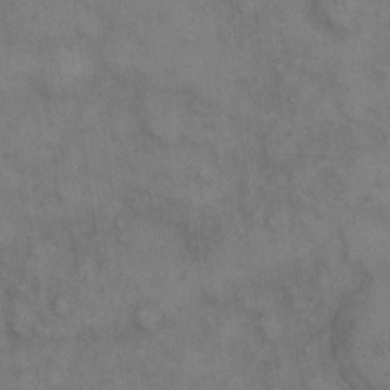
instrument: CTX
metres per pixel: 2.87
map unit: eHh
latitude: 10.3090
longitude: -63.3104
